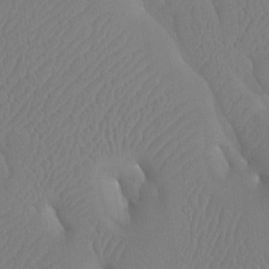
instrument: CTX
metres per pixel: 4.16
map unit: Htu
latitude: -7.5210
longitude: -34.2144
